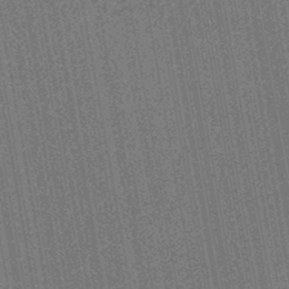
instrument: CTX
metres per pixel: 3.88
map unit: lHb
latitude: -44.8597
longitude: 65.4644
